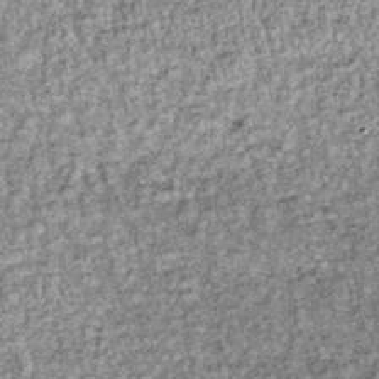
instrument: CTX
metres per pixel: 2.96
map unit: lHb
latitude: -36.1605
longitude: 66.5196
